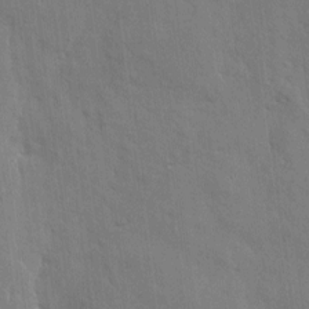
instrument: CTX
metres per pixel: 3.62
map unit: eHh
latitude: 6.6868
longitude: -72.3468
